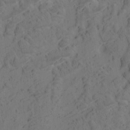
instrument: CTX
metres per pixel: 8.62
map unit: eHh
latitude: 3.5182
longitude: -78.5546
